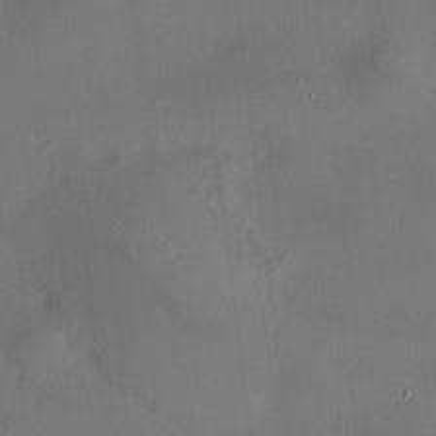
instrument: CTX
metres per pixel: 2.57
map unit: HNhu
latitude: 9.5749
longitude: 10.1228
